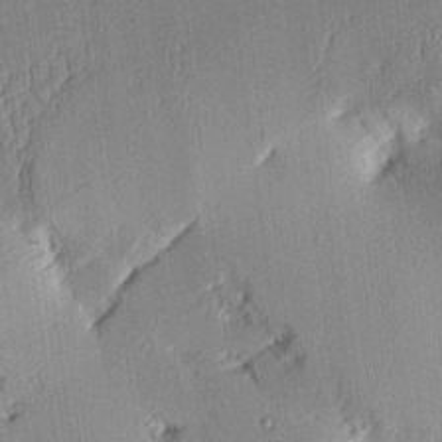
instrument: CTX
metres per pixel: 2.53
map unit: Aa
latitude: 10.7057
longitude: -128.1389
